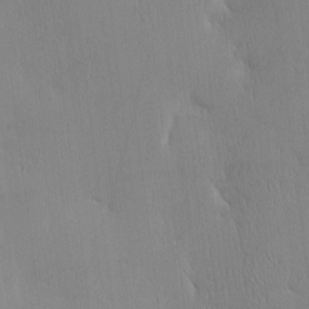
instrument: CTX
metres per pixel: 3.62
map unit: eHh
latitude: -3.8422
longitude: 15.8423
